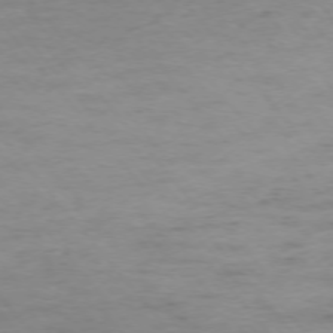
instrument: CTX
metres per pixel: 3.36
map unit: Ap
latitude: -75.8234
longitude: -84.0255
